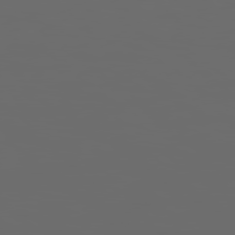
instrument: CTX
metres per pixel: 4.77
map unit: Hpe
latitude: 78.3468
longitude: 176.2551
